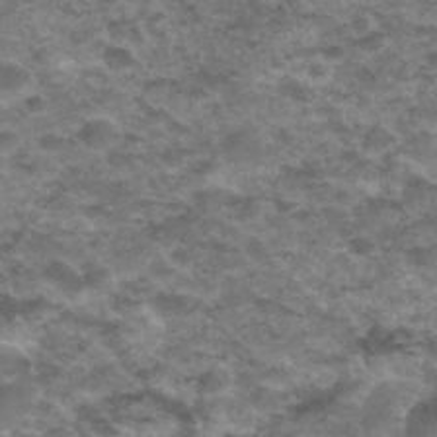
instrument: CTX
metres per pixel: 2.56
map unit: Nhu
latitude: 31.9717
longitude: -52.7058
